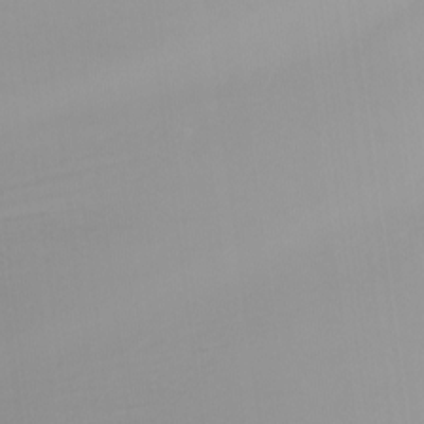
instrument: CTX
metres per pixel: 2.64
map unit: Nhu
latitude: -8.2172
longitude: -83.4048
